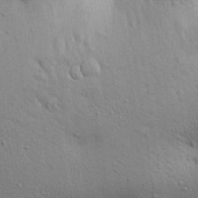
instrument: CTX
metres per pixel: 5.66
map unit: Aa
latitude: 30.1767
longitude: -147.5938
